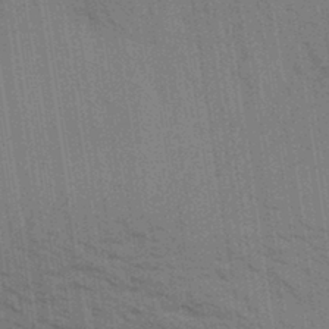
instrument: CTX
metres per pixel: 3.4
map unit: Aa
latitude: 32.8569
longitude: -139.9906
